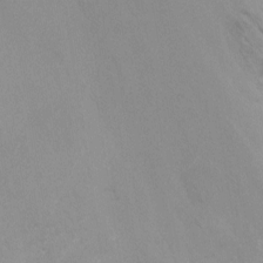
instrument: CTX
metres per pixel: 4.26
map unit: Nhu
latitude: -11.4454
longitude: -34.3278
